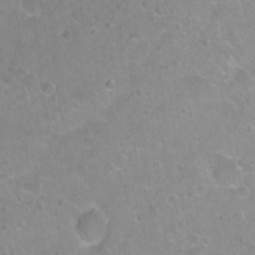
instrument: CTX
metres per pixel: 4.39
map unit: Ht
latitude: -5.8233
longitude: -36.6680
